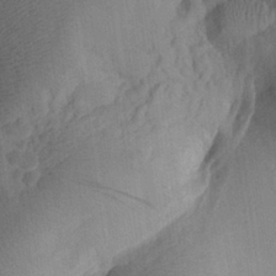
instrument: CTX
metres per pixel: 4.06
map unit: Aa
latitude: 26.6113
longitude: -143.7828
